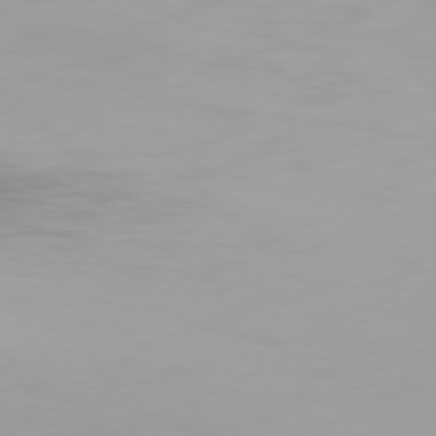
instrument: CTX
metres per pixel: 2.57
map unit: Hpe
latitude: 75.8017
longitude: -128.5735
